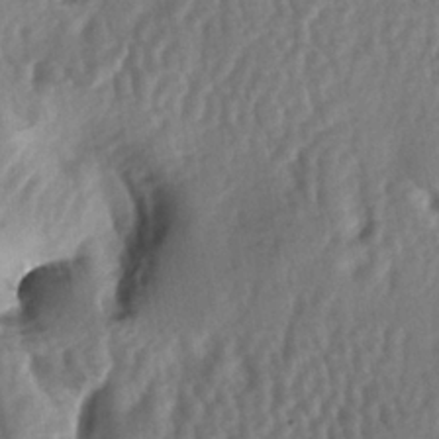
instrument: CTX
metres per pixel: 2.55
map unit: lAa
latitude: -5.5966
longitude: -126.5546
